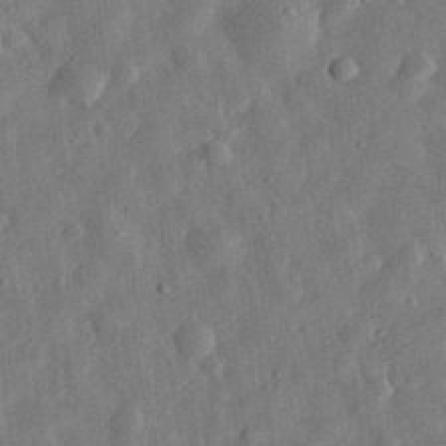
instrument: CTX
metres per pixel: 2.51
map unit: eHh
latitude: 32.4601
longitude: -75.4238
